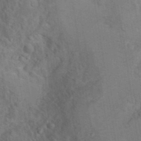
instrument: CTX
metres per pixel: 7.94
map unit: Hto
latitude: 9.7261
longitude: -35.6316
